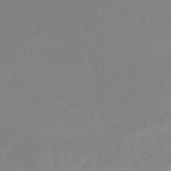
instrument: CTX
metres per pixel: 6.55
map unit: HNhu
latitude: -45.6155
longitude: 94.2361
